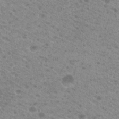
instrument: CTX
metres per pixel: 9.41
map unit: Hto
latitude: 21.7828
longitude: -37.6505
